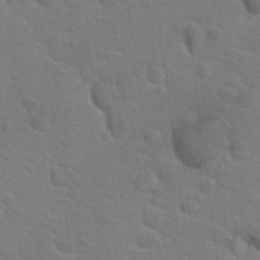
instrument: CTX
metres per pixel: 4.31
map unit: Hto
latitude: 19.9339
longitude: -33.3104
